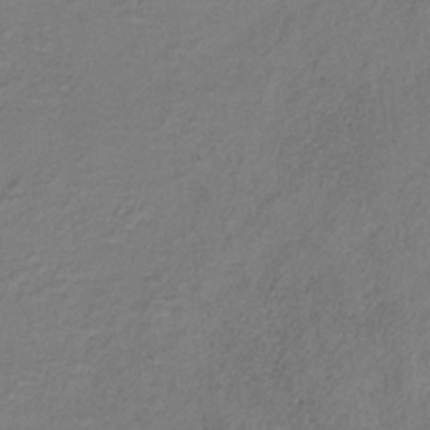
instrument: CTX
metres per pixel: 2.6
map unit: HNb
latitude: -32.3307
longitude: 58.7463
